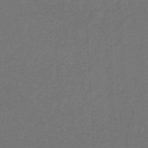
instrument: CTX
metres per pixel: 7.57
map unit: eHb
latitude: -32.1984
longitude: 69.4265
